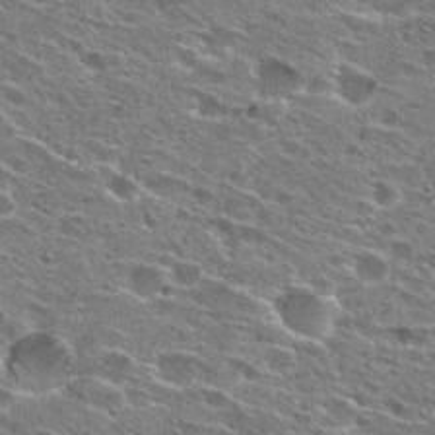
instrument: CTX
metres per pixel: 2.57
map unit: Hto
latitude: 26.5546
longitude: -47.3104
